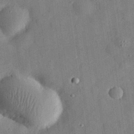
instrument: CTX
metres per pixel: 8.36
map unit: eHh
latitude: 30.2334
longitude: -75.1403
